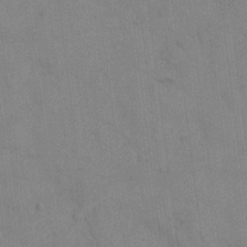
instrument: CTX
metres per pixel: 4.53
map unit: eHh
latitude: 13.9150
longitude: -62.3468
